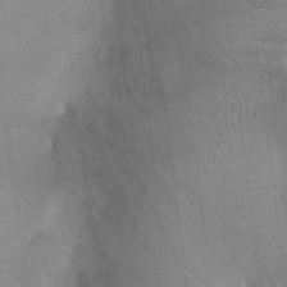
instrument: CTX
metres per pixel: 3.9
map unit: Ht
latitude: -2.6329
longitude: -16.9703
